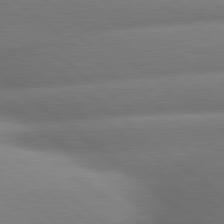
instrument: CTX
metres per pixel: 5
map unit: lApd
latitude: 80.4412
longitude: -160.1578
